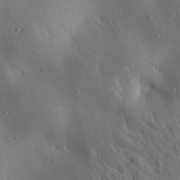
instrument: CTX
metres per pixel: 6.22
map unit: Aa
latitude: 24.9135
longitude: -143.0648
